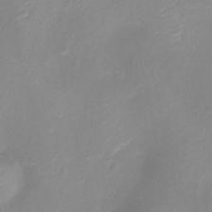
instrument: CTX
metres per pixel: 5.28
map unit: Nhu
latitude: -13.3699
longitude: -39.3859
